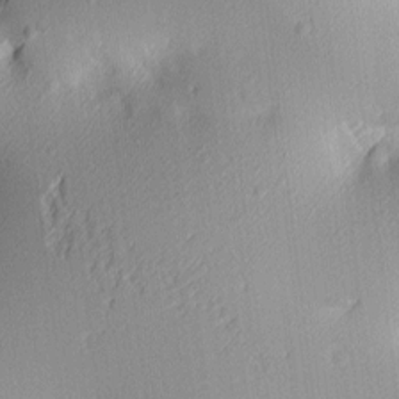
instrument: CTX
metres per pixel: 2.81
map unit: lAa
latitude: 3.4426
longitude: -116.4412
